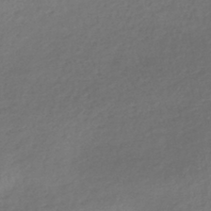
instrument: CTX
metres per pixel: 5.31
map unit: lHb
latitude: -38.8786
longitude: 68.2361
